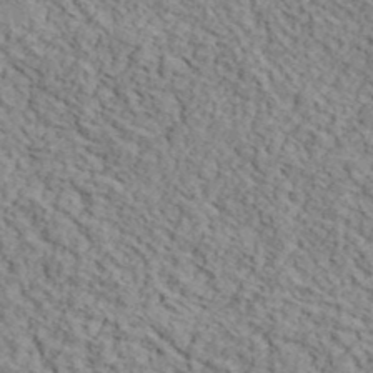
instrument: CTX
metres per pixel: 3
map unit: lHvf
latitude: 39.6883
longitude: -87.0080
